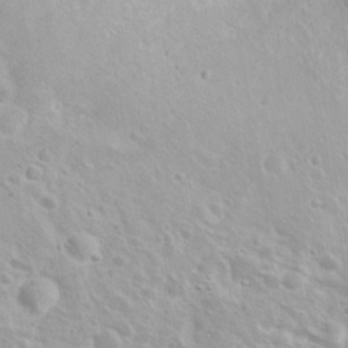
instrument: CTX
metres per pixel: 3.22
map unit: eHh
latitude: 31.2915
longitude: -59.4049
